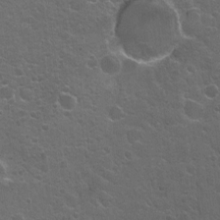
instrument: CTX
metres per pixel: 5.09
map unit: Ht
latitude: -5.0297
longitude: -36.4223
